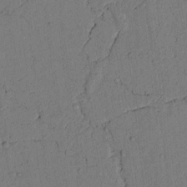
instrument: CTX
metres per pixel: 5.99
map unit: lAvf
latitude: 4.7246
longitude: 159.5210
